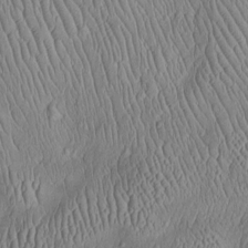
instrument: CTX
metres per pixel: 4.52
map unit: Htu
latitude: -6.1039
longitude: 153.3509
